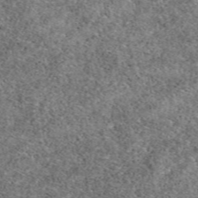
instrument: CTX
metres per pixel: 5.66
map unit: eAb
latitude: 49.5749
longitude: 108.9920
